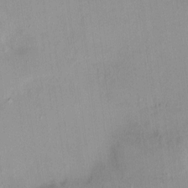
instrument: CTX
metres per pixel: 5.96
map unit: HNhu
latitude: 5.5371
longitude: 9.6533
